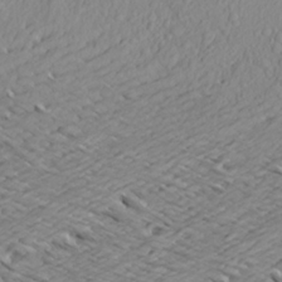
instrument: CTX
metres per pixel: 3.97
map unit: Aa
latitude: 23.0269
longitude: -144.0633
